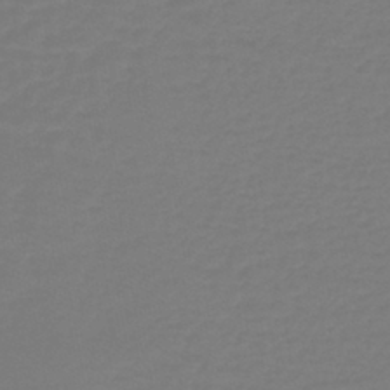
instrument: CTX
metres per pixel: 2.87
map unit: lHb
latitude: -42.7841
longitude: 63.7477
